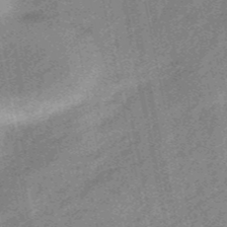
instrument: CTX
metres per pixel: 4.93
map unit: HNb
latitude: -53.1242
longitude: -49.2726
